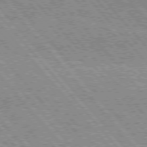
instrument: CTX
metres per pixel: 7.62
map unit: Hpe
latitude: 75.7828
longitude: -126.0444
